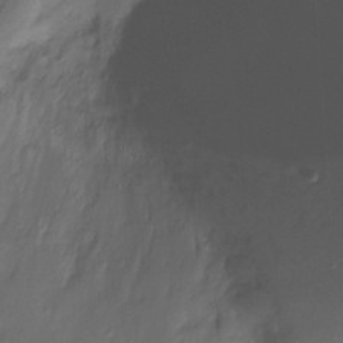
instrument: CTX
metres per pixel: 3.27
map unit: Ht
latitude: -8.4251
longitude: -29.9528
